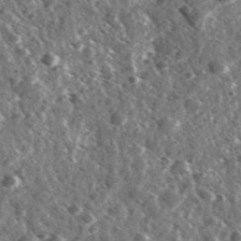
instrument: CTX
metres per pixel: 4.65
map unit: Ave
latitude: 37.8017
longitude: -107.6883
